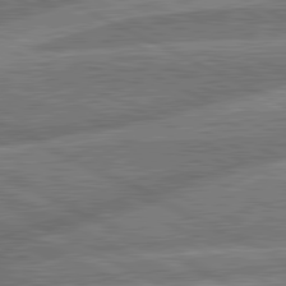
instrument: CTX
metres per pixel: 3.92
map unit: lApd
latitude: 81.4426
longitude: -166.6112
